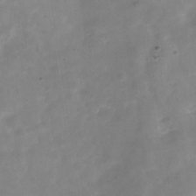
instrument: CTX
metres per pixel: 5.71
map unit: Hve
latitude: -32.2173
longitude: 93.1809
